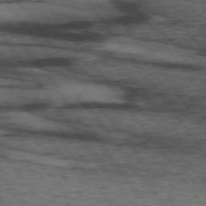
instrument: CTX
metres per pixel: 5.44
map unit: lApd
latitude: 73.4049
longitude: -76.5168
